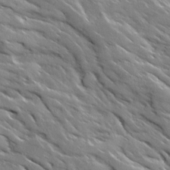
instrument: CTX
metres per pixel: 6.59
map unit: Ave
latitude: 19.0836
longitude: -136.1011
